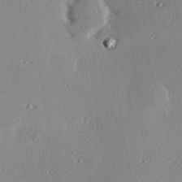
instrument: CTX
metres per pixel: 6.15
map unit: eHh
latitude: 23.6127
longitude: -89.9151
